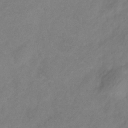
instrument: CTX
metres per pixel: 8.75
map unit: Hve
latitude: -35.2754
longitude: 88.1417
